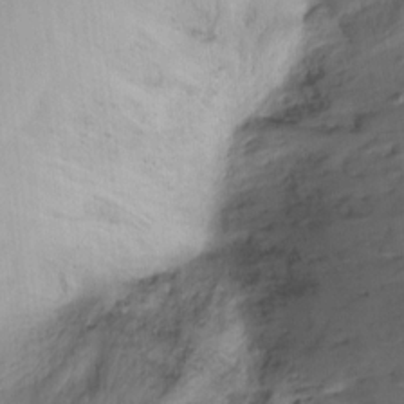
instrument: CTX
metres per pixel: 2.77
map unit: Ht
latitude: -15.0676
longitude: -42.0255
